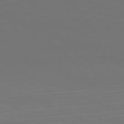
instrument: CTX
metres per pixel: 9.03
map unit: Hpe
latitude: -81.8045
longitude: 19.8233
